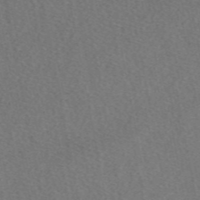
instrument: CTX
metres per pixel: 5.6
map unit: eAb
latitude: 48.3467
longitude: 106.7652
